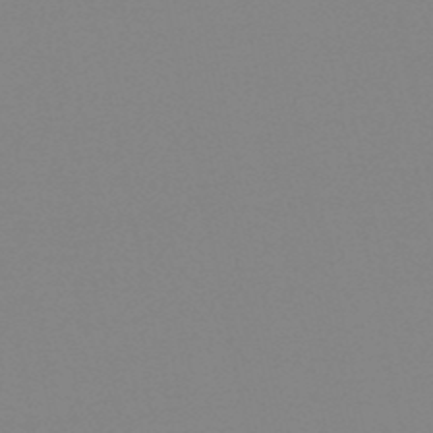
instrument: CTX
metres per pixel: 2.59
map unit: eHb
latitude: -50.3873
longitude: 73.4832
